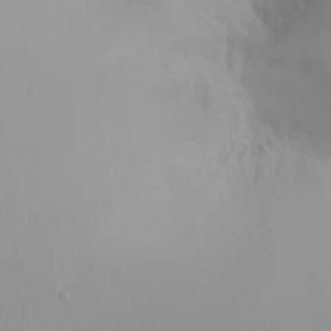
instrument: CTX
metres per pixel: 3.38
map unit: HNhu
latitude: 2.1578
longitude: 8.1984
